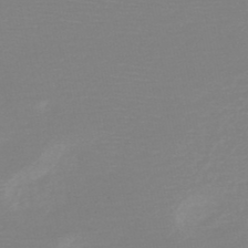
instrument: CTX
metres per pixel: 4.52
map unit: HNb
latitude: -48.9353
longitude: -43.2726
